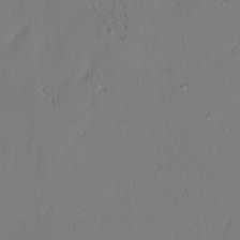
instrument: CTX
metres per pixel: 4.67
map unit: eHh
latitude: 3.6694
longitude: -76.5168
